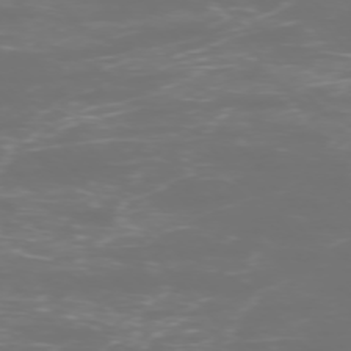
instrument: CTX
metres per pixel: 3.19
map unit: Ap
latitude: -75.4077
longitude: -76.0633
